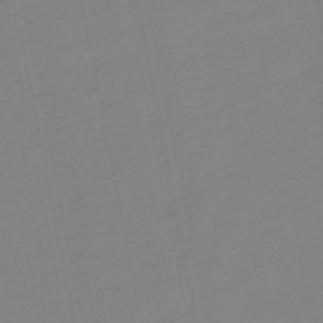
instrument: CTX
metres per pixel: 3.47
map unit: eHb
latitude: -49.2187
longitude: 85.5588
